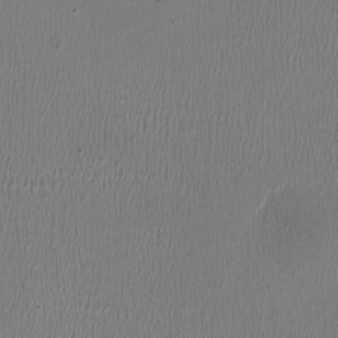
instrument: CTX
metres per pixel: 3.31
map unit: HNhu
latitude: -3.3887
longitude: -2.5357
